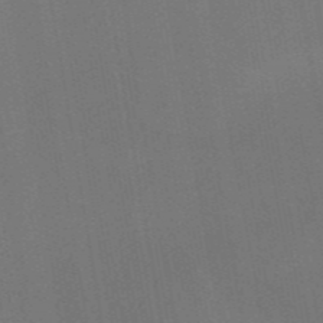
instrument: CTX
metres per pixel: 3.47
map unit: HNb
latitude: -44.4818
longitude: -43.7072
